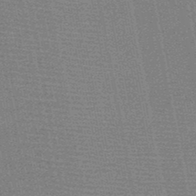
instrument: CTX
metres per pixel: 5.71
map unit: HNb
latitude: -48.0850
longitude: -42.7435
